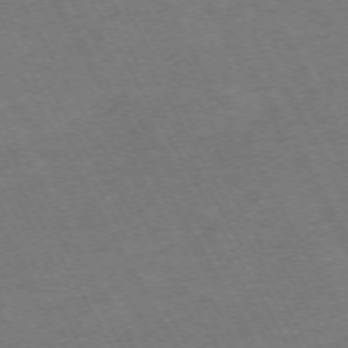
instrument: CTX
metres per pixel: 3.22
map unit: Hpe
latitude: -71.7478
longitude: 8.9353
